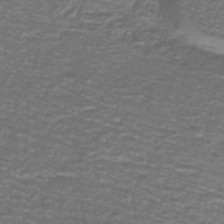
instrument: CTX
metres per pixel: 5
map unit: lHb
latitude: -42.8408
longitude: 55.4455
